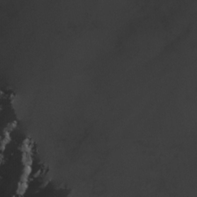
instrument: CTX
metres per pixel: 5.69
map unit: Ave
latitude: 22.8380
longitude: -135.1970
